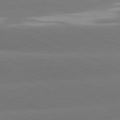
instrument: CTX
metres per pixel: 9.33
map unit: lApd
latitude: 81.2348
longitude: -153.7639
